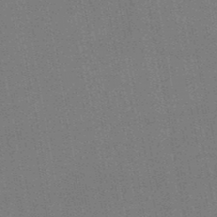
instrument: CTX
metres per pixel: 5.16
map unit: HNb
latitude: -47.4265
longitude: -39.2537
